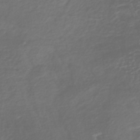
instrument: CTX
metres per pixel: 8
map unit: lHb
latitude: -38.0094
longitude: 69.7666
